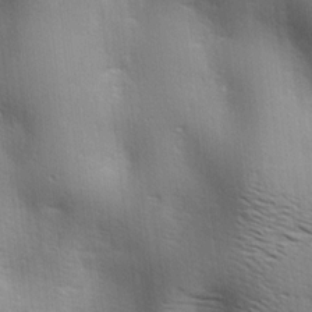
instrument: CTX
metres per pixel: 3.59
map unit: lAa
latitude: 17.9528
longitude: -138.0822
